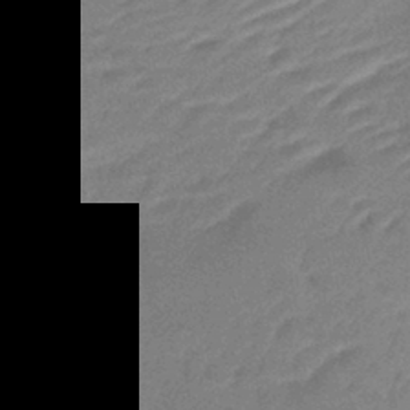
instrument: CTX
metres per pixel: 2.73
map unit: lHb
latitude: -42.5195
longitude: 80.5196
